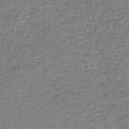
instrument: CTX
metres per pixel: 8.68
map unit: lHb
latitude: -40.4440
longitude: 62.5196
